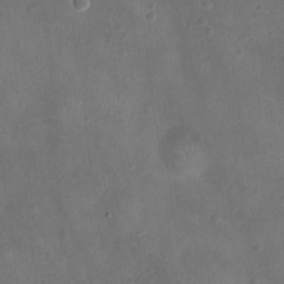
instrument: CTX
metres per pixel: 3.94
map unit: Ht
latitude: -3.8044
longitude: -19.4804
